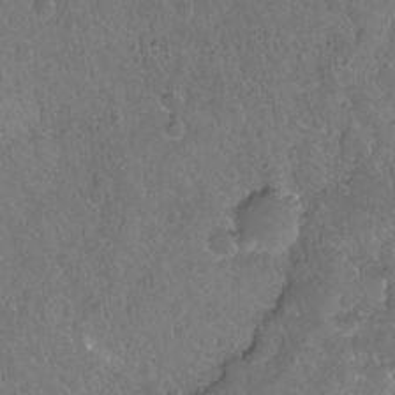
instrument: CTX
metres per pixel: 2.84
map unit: Hto
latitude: -3.2186
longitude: -34.6868
